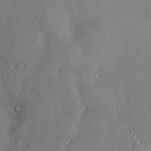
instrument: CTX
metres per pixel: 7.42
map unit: Hve
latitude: -10.6519
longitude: 173.7855
